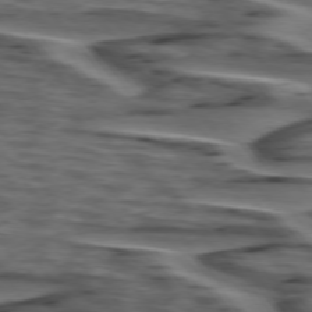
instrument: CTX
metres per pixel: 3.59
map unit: lApd
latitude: 75.4804
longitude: -71.6883
